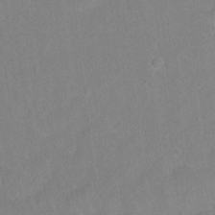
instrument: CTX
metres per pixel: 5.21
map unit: Hto
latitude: -4.9352
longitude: -35.7827
